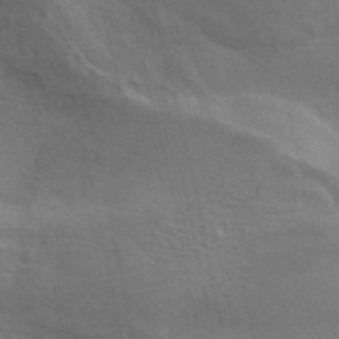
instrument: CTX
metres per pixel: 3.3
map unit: ANa
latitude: 45.6694
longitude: 25.6533
